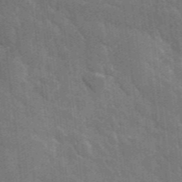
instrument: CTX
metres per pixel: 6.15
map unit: lHvf
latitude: 36.5924
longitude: -91.0836
